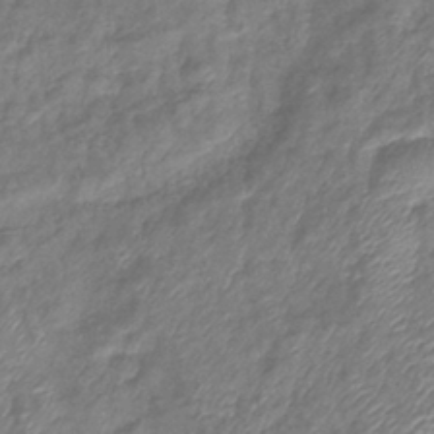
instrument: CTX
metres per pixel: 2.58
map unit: eHb
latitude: -39.2376
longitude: 78.8408
